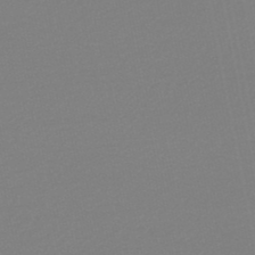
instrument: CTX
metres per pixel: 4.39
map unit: lHb
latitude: -45.7667
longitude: 67.4076
